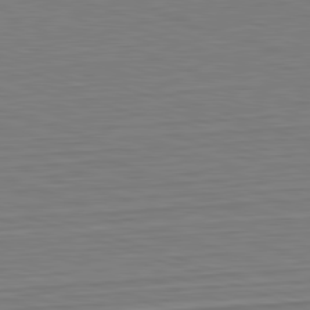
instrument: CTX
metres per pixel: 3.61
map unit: Hpe
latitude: -82.5951
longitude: 14.0094
